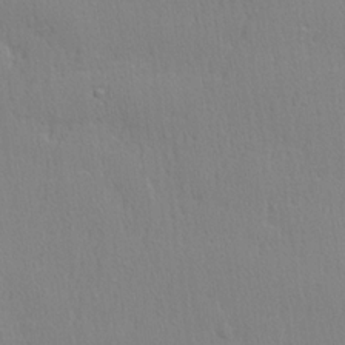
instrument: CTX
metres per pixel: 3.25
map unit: lHvf
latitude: 21.1781
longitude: 141.4643
